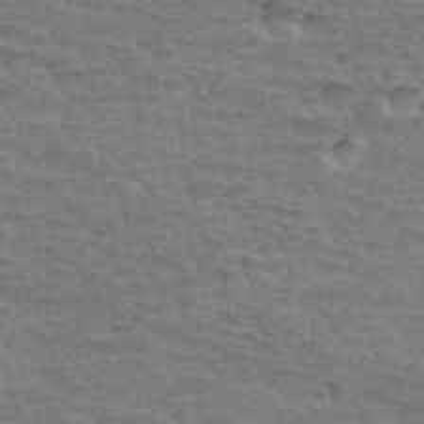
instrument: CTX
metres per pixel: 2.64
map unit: Hto
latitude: 34.5923
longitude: -44.1578
